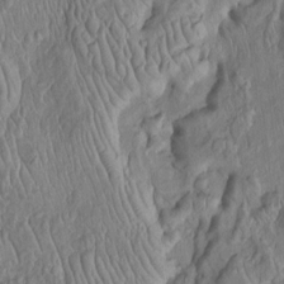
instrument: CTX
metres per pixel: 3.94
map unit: Htu
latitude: -5.6533
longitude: 153.0108
